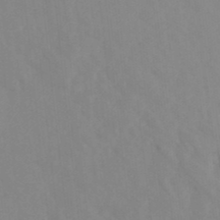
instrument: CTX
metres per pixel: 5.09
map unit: Ht
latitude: -14.8597
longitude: -56.0633
